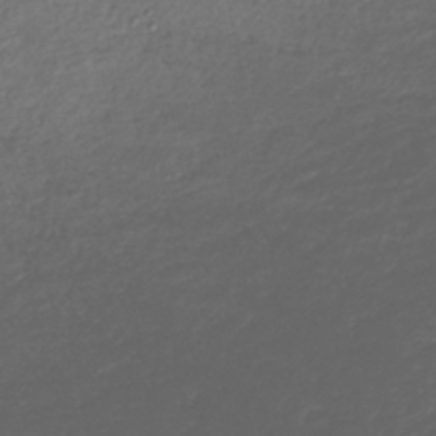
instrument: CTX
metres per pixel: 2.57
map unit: lHb
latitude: -38.5385
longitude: 69.8044
